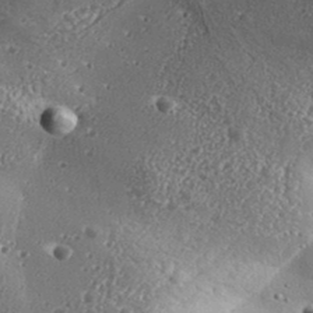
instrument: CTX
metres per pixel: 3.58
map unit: Aa
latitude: 32.8191
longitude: -134.3845
